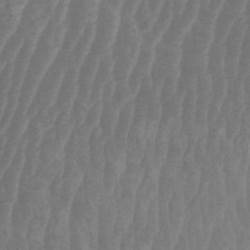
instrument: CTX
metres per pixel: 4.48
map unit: HNhu
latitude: -1.2754
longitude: 13.6722
